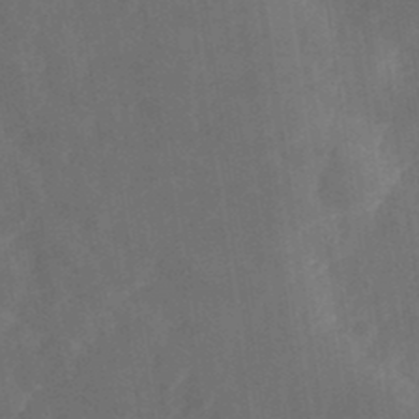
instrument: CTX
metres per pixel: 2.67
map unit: Nhe
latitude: -35.8611
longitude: -178.4790
